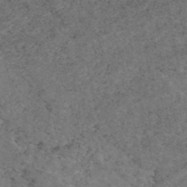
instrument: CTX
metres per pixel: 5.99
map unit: eAb
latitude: 47.5371
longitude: 116.1983
